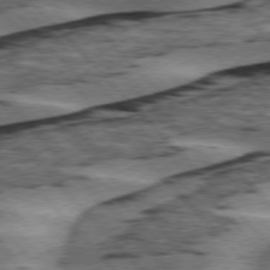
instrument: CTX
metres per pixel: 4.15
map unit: lApd
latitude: 76.1577
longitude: -78.3845
